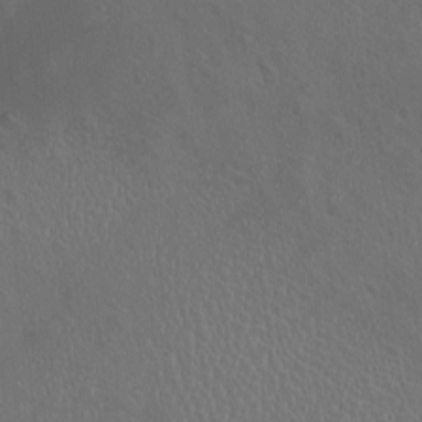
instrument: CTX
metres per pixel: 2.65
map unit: eHh
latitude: -2.4251
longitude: 19.4076
